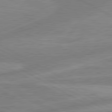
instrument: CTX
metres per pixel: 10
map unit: lApd
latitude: 80.8758
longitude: -168.0444
